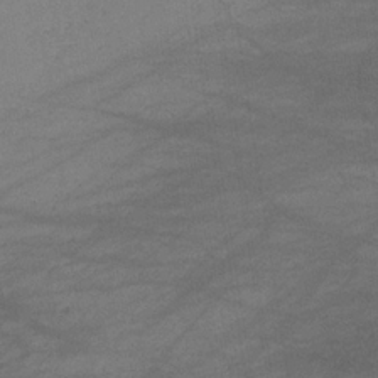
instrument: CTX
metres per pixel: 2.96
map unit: HNb
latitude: -33.5399
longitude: 64.6141
